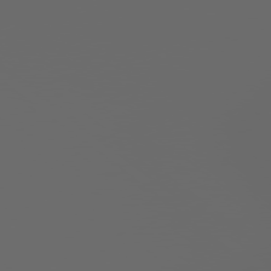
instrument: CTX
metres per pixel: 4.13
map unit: Hpe
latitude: 77.9150
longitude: -178.1200
